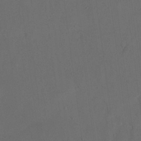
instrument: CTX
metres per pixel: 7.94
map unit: eHh
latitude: 19.3292
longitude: -65.2348
